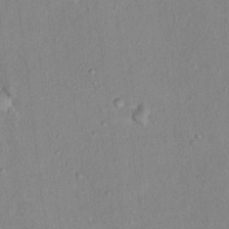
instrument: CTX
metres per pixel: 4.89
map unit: Nhu
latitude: 13.3482
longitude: -36.8191
